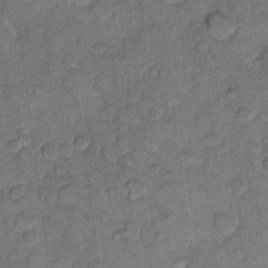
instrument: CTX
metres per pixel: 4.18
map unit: eHh
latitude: 11.0081
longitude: -63.7828
